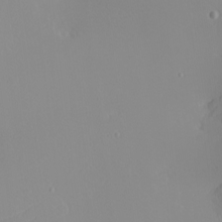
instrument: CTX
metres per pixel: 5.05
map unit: eHh
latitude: -4.3495
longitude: -82.5167
